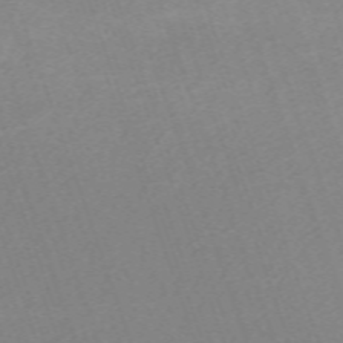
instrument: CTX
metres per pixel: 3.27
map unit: eHh
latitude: -64.6519
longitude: 50.4251
